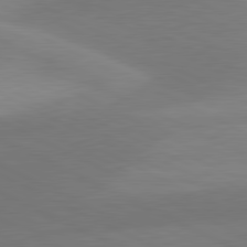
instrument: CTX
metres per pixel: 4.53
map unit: lApd
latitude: 81.0647
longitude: 128.5574
